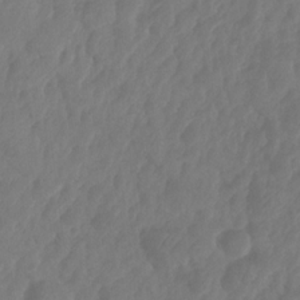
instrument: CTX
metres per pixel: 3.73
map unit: HNhu
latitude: -24.3873
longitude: 49.8234
